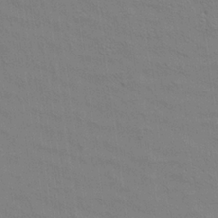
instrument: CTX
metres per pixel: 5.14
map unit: Aa
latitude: 21.2537
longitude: -140.5167
